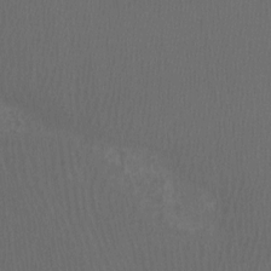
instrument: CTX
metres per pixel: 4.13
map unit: Htu
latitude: -6.7463
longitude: -68.4412
